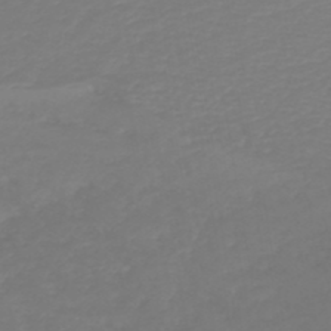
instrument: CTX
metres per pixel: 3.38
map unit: HNb
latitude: -45.3888
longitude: 55.3132
